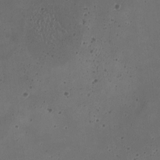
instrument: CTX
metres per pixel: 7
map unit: HNhu
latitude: -2.7463
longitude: -3.1592
